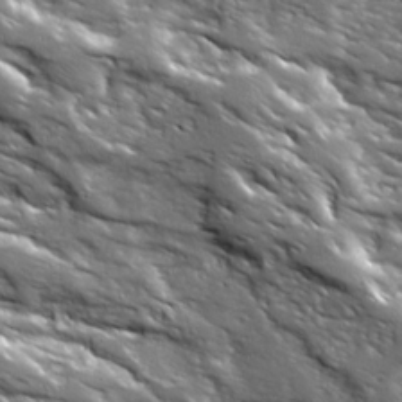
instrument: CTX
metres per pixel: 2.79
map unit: Ave
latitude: 19.4048
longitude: -135.7071
